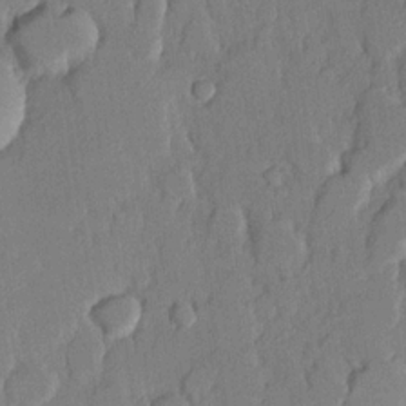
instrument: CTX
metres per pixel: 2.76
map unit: lHvf
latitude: 20.3845
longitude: 146.5951
